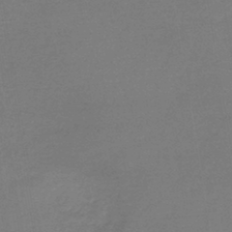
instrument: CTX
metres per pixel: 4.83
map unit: lHb
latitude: -42.4628
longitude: 60.2173
